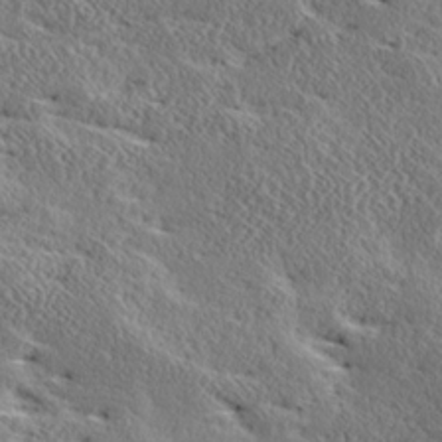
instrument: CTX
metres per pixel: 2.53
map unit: Ave
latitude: 17.1403
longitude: -138.2145
